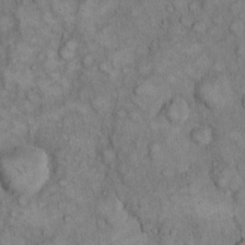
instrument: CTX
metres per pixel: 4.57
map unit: eHh
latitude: 12.4979
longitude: -64.8002
